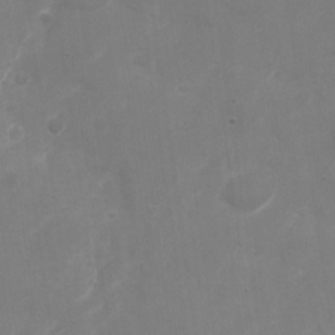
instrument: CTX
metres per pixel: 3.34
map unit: Nhu
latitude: -28.6707
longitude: -66.4412
